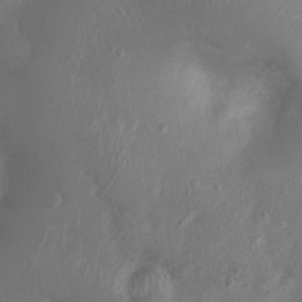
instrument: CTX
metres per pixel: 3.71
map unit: Nhu
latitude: 5.4426
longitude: -17.4426
